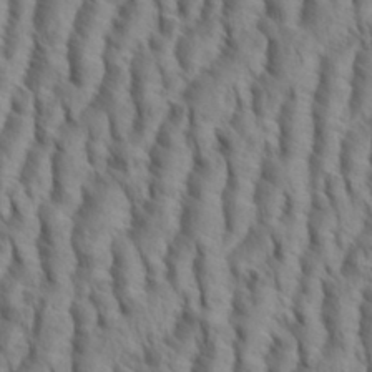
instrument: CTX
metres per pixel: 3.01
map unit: eHh
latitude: 34.8380
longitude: -138.4034
